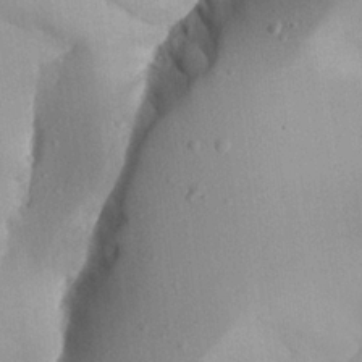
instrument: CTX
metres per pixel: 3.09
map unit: Aa
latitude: 24.6868
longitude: -128.3467
